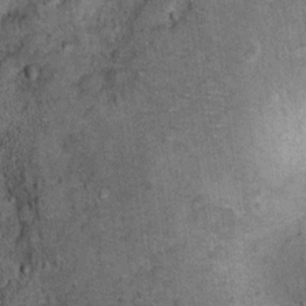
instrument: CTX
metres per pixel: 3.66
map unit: Ht
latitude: 11.4238
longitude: -37.4048
